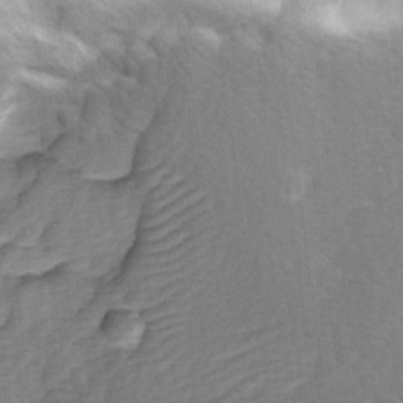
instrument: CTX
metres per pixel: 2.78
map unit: Ave
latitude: 0.8947
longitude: -112.0822
